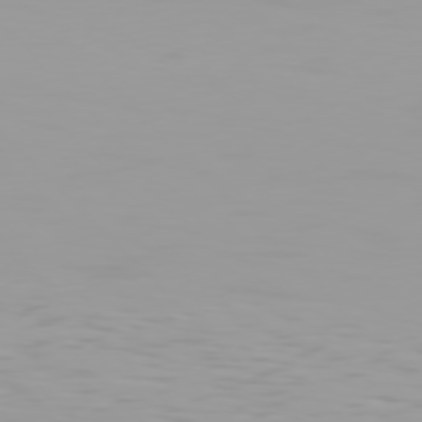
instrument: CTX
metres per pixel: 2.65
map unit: Hpe
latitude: 77.5371
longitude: -140.2144
